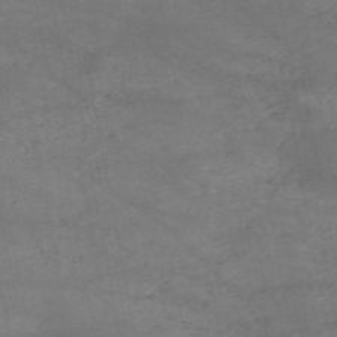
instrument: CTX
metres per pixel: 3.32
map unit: HNb
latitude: -51.9178
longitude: -39.5182
